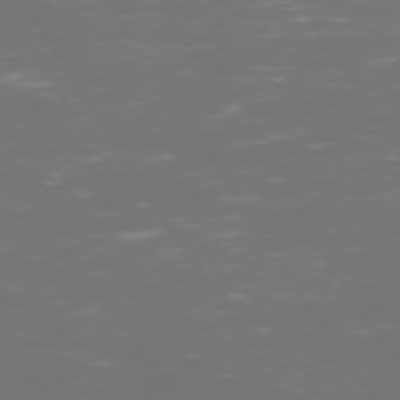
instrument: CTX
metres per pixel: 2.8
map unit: Hpe
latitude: 72.6302
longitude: -127.0270
